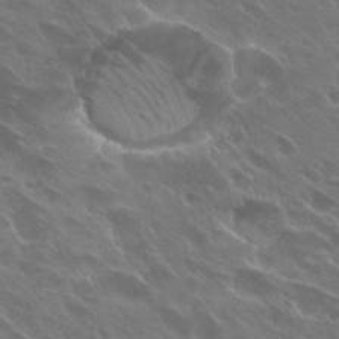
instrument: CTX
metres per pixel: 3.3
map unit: Hto
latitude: 27.5182
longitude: -41.6127
